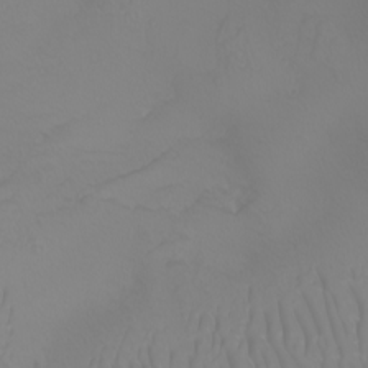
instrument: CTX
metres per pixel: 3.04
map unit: Nhu
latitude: -6.8786
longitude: -94.1956
